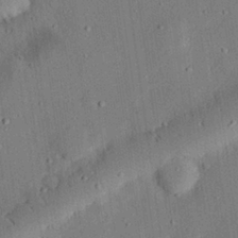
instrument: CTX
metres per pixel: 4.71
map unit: eHh
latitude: 27.5182
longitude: -82.4790
